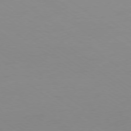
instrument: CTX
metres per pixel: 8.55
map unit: Ap
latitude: -79.1998
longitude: -67.3481
